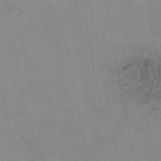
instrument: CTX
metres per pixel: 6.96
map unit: eAb
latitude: 48.4979
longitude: 103.7100
